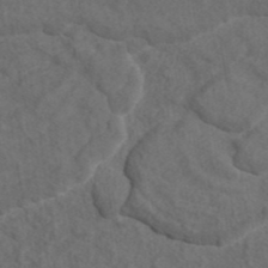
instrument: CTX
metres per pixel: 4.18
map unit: eAb
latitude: 42.7435
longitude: 105.9556
